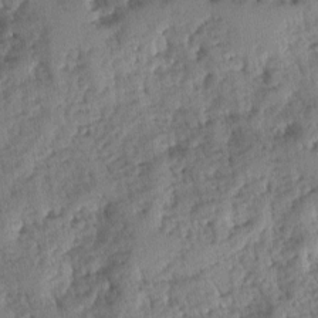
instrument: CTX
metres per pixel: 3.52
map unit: Ave
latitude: -0.1417
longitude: -110.4601
